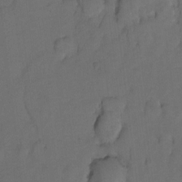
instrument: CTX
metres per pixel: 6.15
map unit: Hto
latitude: 5.0647
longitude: -32.6490
